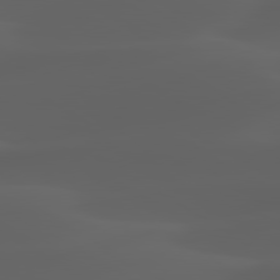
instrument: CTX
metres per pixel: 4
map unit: lApd
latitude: 80.1389
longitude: -92.8758
